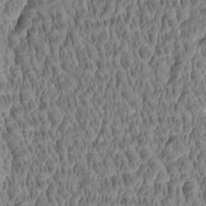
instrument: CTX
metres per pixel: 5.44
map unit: Htu
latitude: -4.8975
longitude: 177.8989
